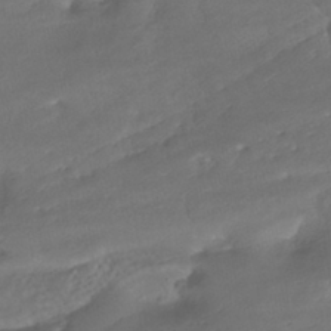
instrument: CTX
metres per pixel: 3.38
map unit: HNhu
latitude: -42.1794
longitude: 102.5574
